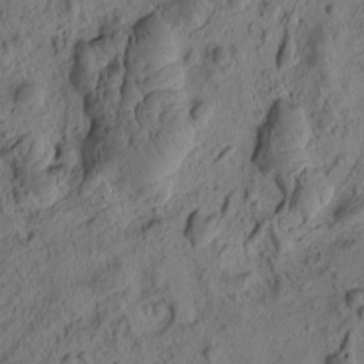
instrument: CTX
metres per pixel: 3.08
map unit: eHh
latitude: -0.6897
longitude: 15.6533
